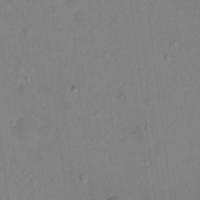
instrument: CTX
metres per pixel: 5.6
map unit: Nhu
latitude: 14.1389
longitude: -36.9136
